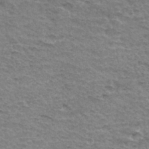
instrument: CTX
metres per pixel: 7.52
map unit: Hto
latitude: 34.8947
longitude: -45.4993
